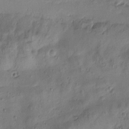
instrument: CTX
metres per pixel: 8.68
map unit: Htu
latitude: 0.4034
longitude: -175.5560
